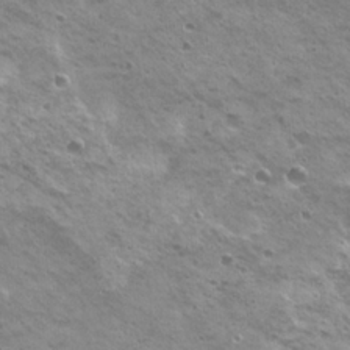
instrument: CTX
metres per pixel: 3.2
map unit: Hto
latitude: 22.8758
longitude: -31.5749
